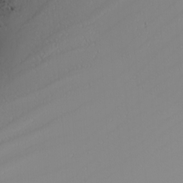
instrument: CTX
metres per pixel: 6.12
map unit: Nhu
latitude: -5.6722
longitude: -92.1577
